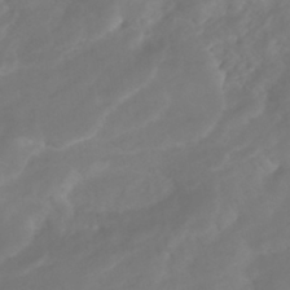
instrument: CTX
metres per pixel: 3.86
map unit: ANa
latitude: -41.8422
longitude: 104.8786
